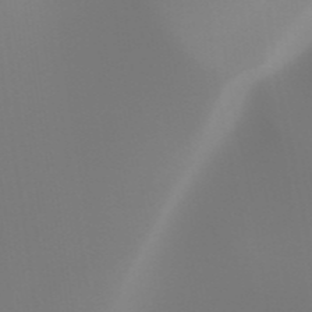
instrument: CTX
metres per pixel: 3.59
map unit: HNhu
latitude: -47.7666
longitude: 30.1228
